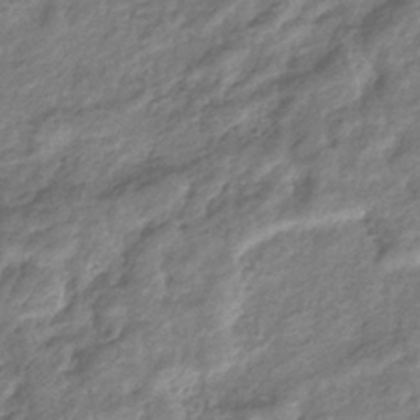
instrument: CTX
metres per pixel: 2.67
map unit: eHb
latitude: -38.3873
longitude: 80.5574
